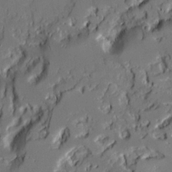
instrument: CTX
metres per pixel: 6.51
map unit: Ave
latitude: 20.1956
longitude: -128.3278
